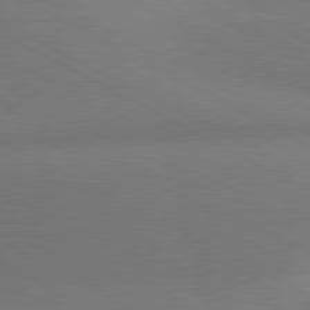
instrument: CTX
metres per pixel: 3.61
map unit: lApd
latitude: 80.5357
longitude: 128.8597
